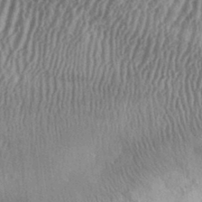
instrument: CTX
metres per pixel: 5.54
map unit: eHh
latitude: 36.4601
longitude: -135.5560
